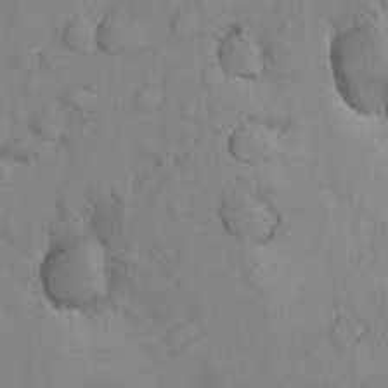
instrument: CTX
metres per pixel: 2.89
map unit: Nhu
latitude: 10.2712
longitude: -27.4238
